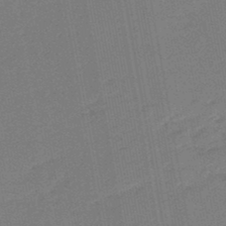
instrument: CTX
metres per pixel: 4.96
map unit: eHb
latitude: -47.8989
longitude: 88.3873
